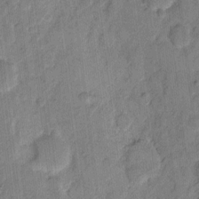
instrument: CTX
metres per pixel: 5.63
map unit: eHh
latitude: 10.5924
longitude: -65.4804
